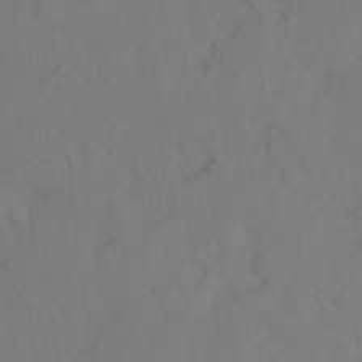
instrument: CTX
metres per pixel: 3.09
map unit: Hto
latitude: -14.0472
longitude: -43.3860
